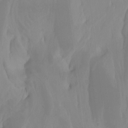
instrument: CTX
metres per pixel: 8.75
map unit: Nhu
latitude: -13.3321
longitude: -70.4034
